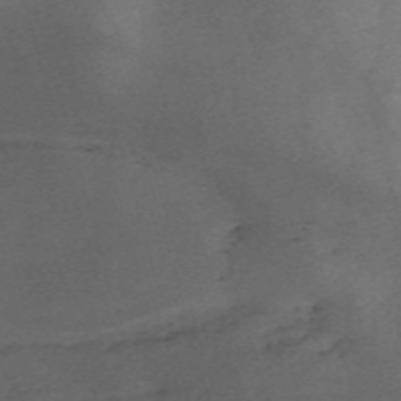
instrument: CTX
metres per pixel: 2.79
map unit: Nve
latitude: -59.4265
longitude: 64.7841
